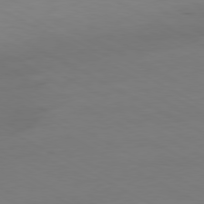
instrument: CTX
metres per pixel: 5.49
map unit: Ap
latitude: -80.5952
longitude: -95.1970
